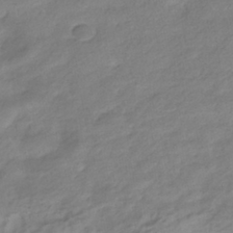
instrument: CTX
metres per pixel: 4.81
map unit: HNhu
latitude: -40.4062
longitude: 97.0298
